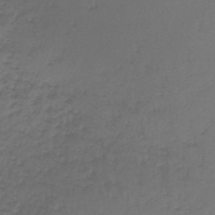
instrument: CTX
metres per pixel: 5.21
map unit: lHb
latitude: -43.5966
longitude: 58.6329
